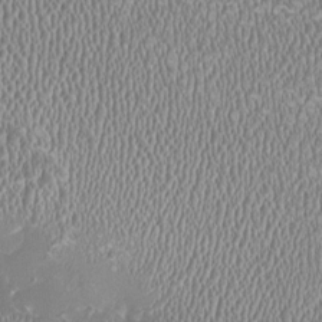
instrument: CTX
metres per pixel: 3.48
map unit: HNhu
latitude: -2.6518
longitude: -0.1389
